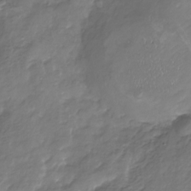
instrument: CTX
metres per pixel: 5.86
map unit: Nhu
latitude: -23.3699
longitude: -56.9702
